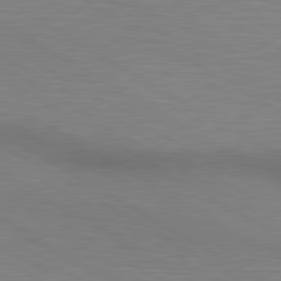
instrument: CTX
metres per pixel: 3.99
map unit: lApd
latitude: 80.2522
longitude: 125.7855
